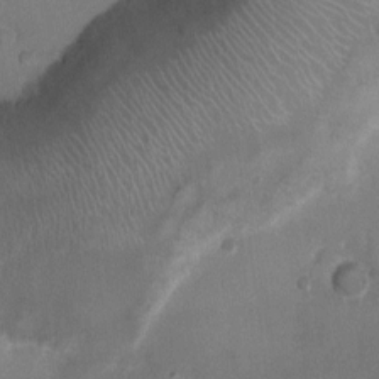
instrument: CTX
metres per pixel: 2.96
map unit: Ht
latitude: -1.8045
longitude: -19.9339
